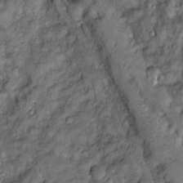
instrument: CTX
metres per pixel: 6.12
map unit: Htu
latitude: -6.5951
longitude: 159.3132
